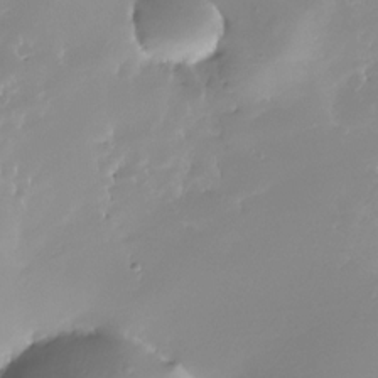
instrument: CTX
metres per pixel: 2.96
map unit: Nhe
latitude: -32.3496
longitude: -116.9514
